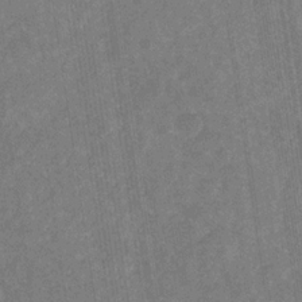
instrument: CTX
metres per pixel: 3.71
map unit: eHb
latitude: -29.9178
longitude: 69.5777
